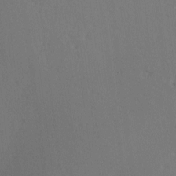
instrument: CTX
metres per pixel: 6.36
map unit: Ave
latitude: 2.8947
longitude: -111.2159
